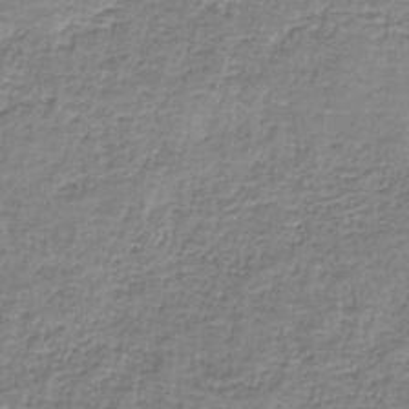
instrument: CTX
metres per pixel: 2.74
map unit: eAb
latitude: -37.2942
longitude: 52.7085
